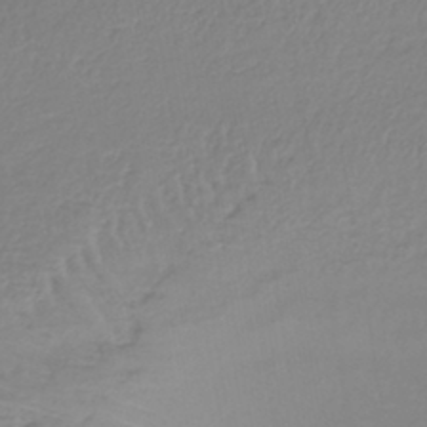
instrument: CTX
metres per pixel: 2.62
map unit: lHb
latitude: -40.8408
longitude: 72.3873
